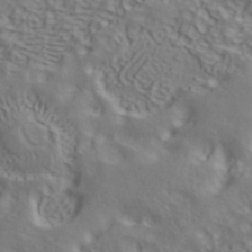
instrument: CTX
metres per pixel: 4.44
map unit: ANa
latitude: 41.2726
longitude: 50.9163
